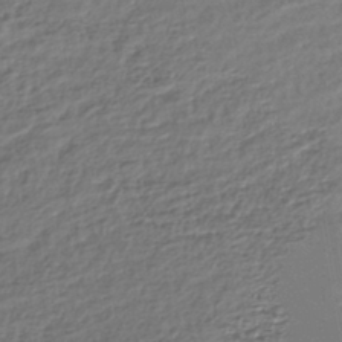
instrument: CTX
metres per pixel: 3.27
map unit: lHb
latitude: -41.8989
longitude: 75.2187
